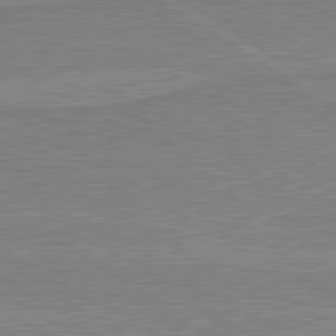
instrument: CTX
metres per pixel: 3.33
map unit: lApd
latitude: 80.2522
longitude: 170.0283
